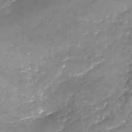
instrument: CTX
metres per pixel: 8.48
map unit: Nhu
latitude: -22.3873
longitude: -56.8568
